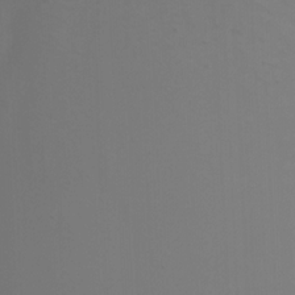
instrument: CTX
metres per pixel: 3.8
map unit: Nhu
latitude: -8.2550
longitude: -82.1577
